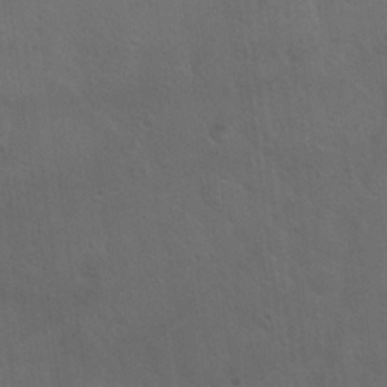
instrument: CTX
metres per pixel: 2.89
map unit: Hto
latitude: 18.9324
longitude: -54.0444
